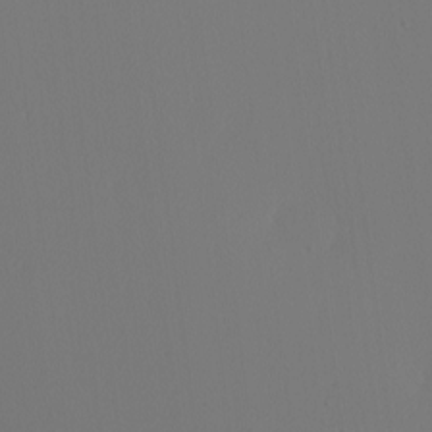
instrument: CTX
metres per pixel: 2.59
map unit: Nhu
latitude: 0.3467
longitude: -79.6127
